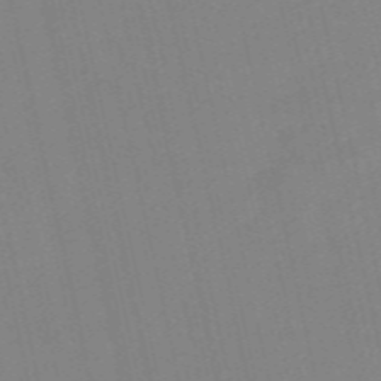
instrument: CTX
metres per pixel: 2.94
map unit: Nve
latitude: -57.8800
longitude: 50.6329
